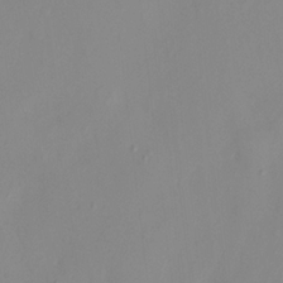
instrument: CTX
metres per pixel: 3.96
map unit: HNhu
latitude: 8.0633
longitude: -2.0255
